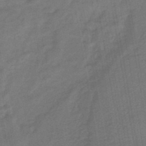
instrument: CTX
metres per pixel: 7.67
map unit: eHb
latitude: -46.3873
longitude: 88.0094
